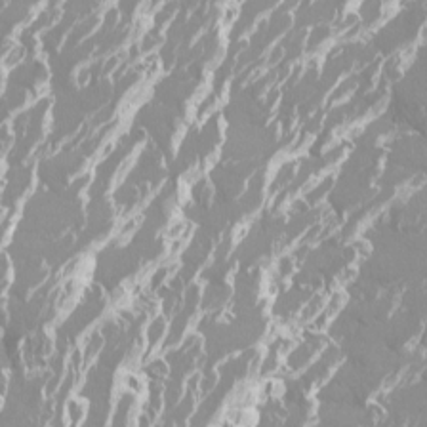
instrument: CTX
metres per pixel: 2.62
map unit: Htu
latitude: -14.3496
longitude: -47.5749
